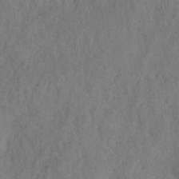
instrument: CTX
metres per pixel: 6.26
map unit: HNhu
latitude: -28.8408
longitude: 73.4454
